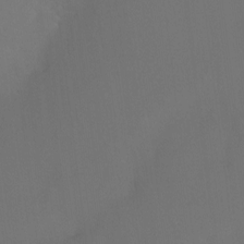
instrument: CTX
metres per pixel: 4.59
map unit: Nhu
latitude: -14.5952
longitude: -55.1214
